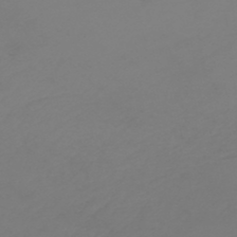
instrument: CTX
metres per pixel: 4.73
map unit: HNb
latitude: -47.0675
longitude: 56.3495
